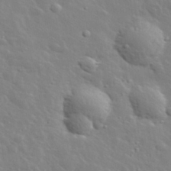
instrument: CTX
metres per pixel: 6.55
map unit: lHvf
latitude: 34.1955
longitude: -82.3089
